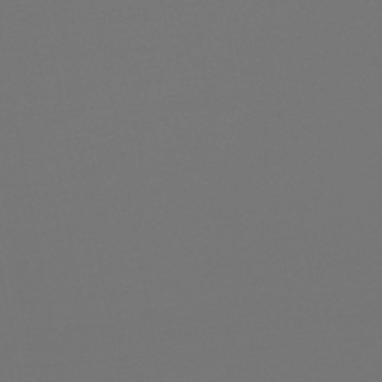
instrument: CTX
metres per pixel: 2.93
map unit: lHb
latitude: -45.6155
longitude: 75.7667
